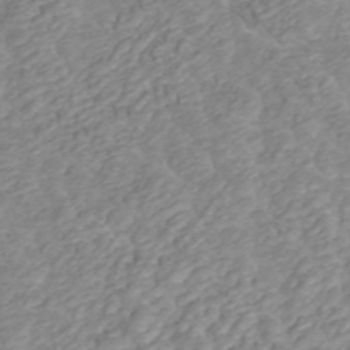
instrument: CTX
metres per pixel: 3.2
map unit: ANa
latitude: 45.3859
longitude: 22.8975
